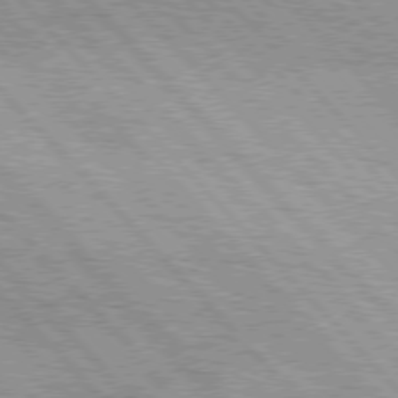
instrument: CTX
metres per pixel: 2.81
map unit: lApd
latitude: 76.2711
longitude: -73.1593
